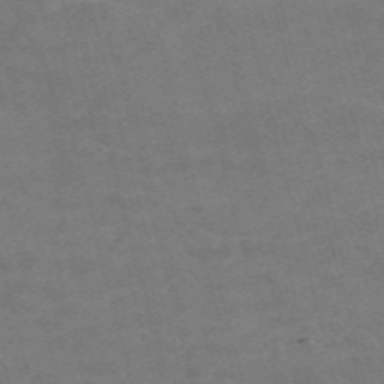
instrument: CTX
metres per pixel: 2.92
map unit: Nve
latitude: -58.9163
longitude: 51.8800
